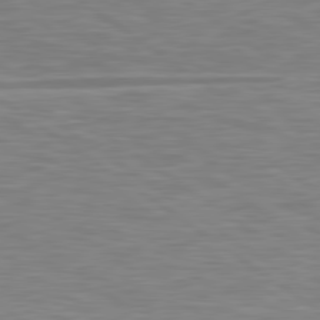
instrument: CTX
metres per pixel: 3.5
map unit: Hpe
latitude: 79.6127
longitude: -126.7057
